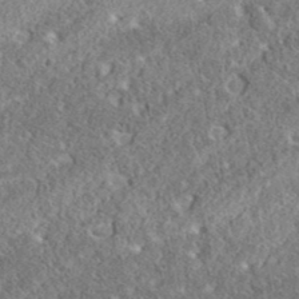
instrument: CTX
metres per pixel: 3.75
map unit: eAb
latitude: 37.4049
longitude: 112.6141
